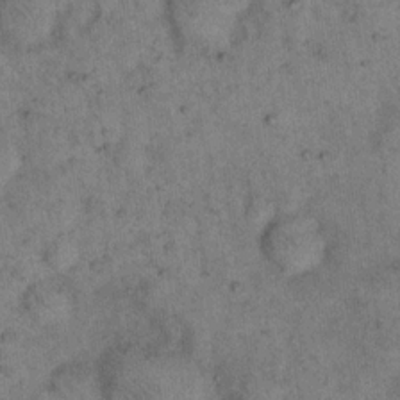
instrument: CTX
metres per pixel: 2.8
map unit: eHh
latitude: 15.7828
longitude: -64.8947
